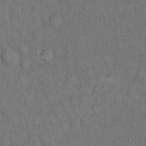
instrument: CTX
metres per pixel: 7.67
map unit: Hto
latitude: 14.6302
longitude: -61.8016
